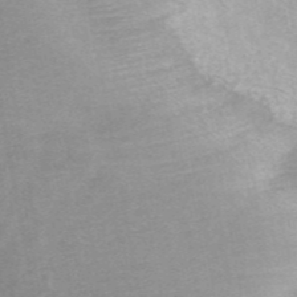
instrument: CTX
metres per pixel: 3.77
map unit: ANa
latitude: 44.8947
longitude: 25.1998
